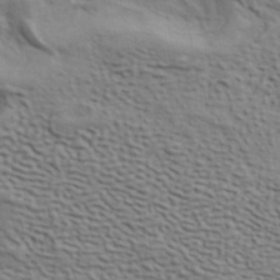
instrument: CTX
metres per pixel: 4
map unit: ANa
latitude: 41.5182
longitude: 49.5399
